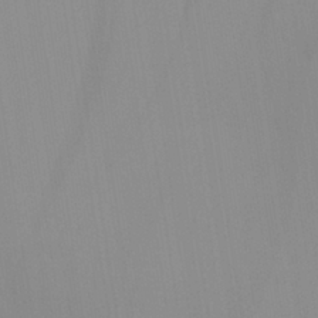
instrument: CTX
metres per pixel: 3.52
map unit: Aa
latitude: 29.4804
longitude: -134.8947
